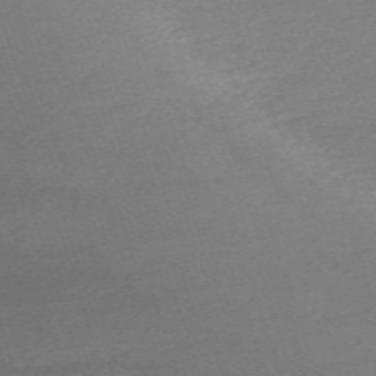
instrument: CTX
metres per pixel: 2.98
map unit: eHh
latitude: -62.4440
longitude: 52.0283
